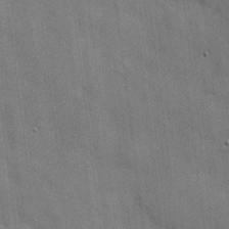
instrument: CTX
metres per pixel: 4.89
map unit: Hve
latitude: 18.7813
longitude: 151.6155
